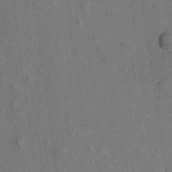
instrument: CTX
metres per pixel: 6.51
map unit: Aa
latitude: 22.2145
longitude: -141.5371
